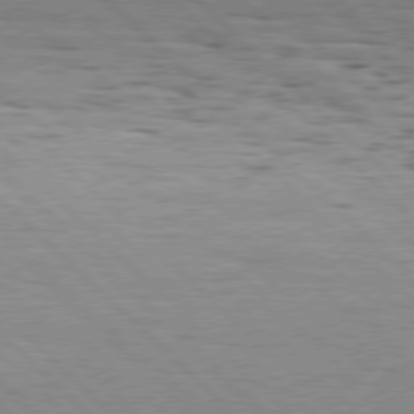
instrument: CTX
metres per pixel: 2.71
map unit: Hpe
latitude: 77.5371
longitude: -127.1970
